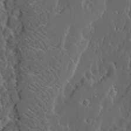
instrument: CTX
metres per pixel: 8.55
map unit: Ave
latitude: 14.2523
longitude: -136.5924
